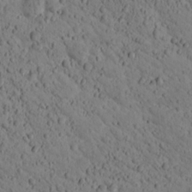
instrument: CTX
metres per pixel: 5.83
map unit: lHvf
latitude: 14.0822
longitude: 178.8030
